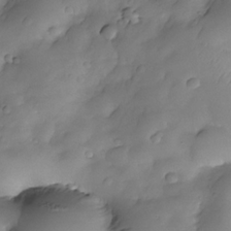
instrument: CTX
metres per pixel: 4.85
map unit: Nhe
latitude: -33.6911
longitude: -144.1955
